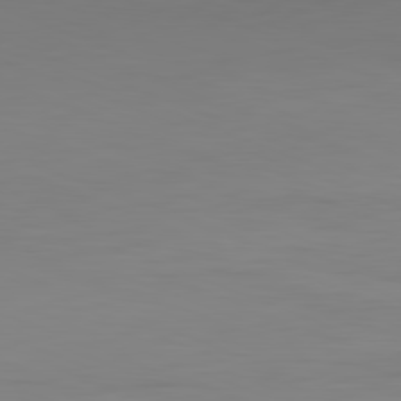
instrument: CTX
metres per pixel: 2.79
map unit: Hpe
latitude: -82.1606
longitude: 7.8422
